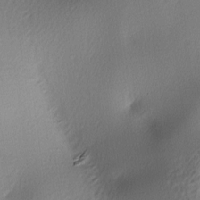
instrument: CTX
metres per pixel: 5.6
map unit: lAa
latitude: -6.1794
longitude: -123.3860
